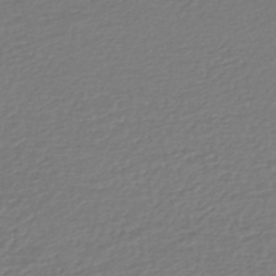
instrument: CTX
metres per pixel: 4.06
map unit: HNhu
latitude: -47.4454
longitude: 103.1242
